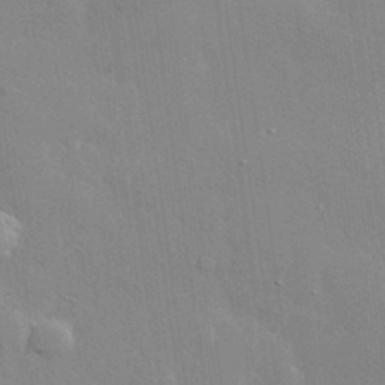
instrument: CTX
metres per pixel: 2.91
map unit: lHvf
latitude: 33.1970
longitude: -92.4601
